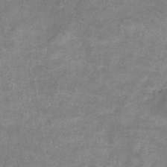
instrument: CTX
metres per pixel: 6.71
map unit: lHb
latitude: -34.2362
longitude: 72.2550
